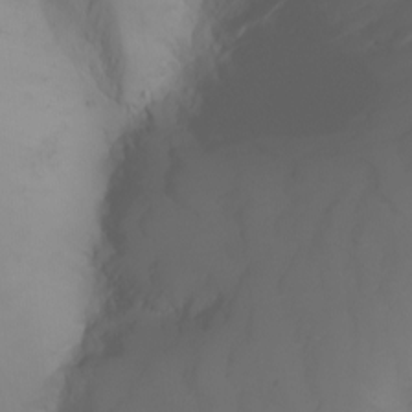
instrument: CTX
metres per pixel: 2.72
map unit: Nhu
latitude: -8.1417
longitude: -82.2522
